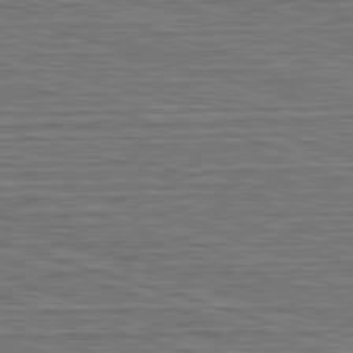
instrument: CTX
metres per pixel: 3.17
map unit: Hpe
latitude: -82.8408
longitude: 10.6141
